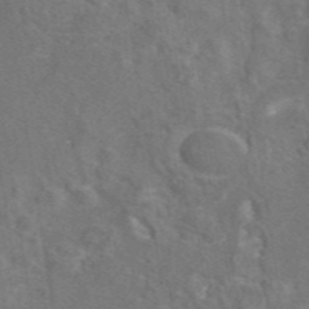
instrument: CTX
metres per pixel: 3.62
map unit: eAb
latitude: 45.9717
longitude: 109.6533
